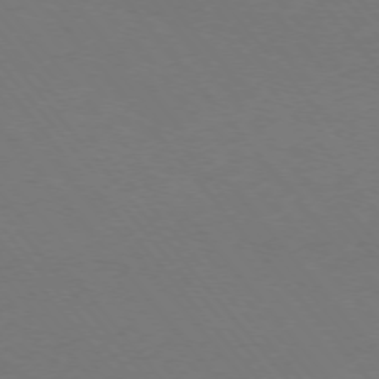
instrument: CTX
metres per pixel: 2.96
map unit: Ap
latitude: -75.8612
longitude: -64.1578
